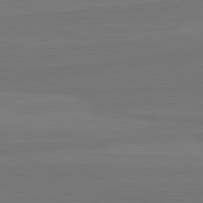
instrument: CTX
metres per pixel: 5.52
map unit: lApd
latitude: 82.4412
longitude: 165.2754
